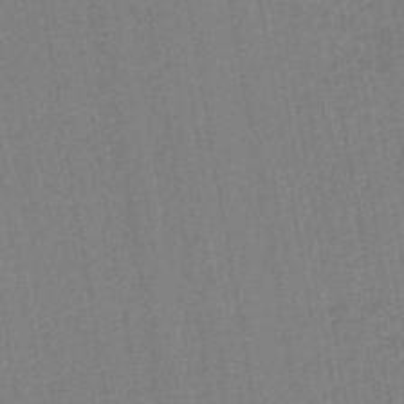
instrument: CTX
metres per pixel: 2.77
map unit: lHb
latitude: -42.6329
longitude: 62.8408
